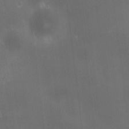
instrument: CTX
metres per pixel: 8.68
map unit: HNhu
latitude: 9.1403
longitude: 13.5021
